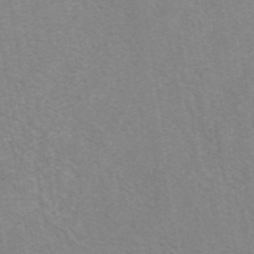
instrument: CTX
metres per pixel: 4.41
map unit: eAb
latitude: 41.7071
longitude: 106.3496
